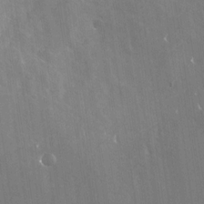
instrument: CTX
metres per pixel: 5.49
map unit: Nhu
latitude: -28.5385
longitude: -80.2900
